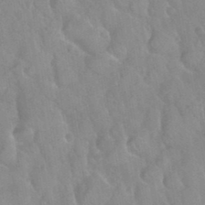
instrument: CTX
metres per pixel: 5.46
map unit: Nhu
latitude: 26.3467
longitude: -56.1199
